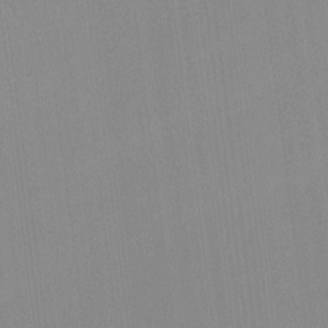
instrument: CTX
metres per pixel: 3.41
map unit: lHvf
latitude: -12.7274
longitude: -103.2537
